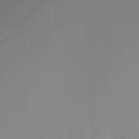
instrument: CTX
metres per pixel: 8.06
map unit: Nhu
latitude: -8.3495
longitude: -82.1199
